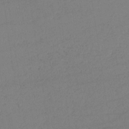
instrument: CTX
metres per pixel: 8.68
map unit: HNb
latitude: -33.8423
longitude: 63.8422
